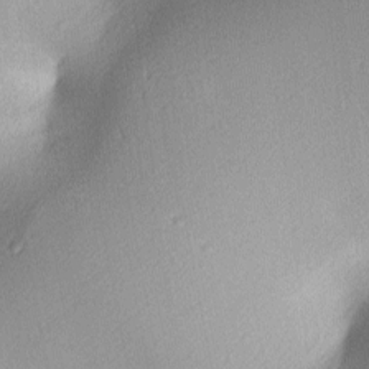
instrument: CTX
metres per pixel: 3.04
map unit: lAa
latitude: 3.1970
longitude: -116.5735
